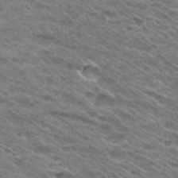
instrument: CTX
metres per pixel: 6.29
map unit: Hto
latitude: 30.7436
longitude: -46.3468
